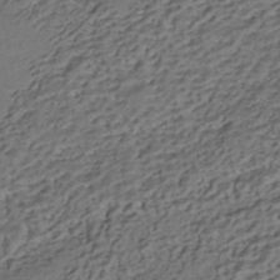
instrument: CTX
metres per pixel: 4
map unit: HNhu
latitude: -41.9178
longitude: 107.5966
